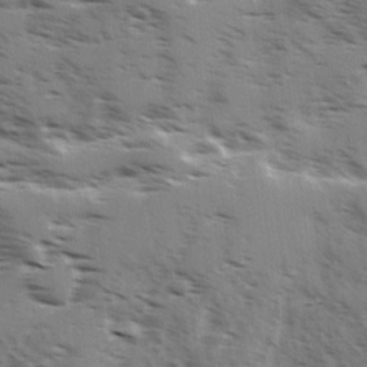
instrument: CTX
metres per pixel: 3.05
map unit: Ave
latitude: 1.4615
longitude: -110.6680
